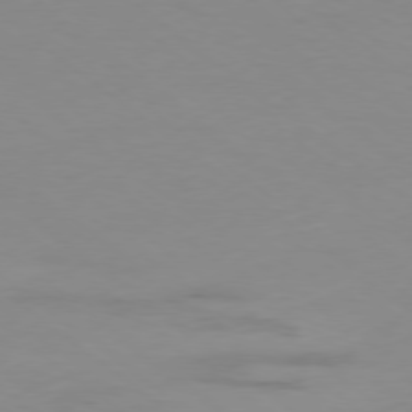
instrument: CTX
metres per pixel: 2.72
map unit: Hpe
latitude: -78.6518
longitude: 13.6533
